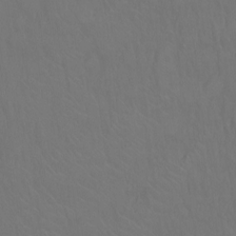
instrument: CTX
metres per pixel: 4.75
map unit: Hto
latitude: -10.4251
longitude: -38.1389
